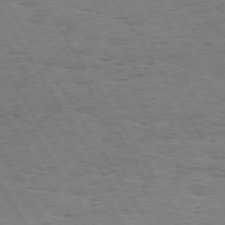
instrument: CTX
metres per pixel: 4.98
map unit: Hpe
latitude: 73.3293
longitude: -143.4238
